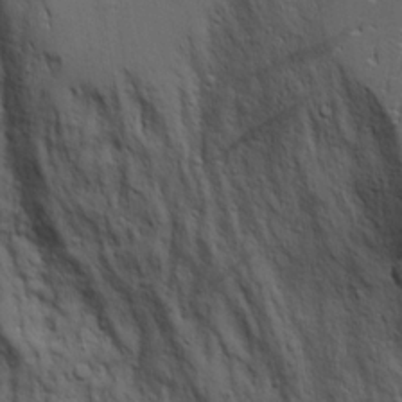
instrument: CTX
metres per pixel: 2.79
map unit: Aa
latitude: 18.8947
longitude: -125.5182
